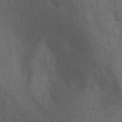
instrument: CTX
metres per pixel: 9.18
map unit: Ht
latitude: 5.0836
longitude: -28.9891
